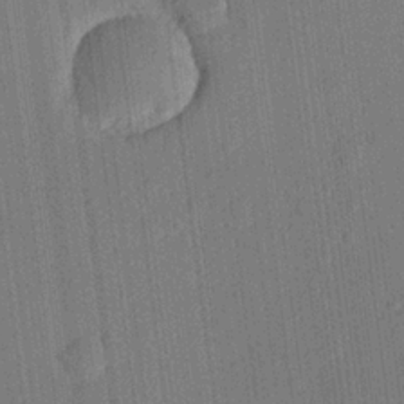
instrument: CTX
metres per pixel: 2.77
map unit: lHvf
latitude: 22.1200
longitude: 144.6708
